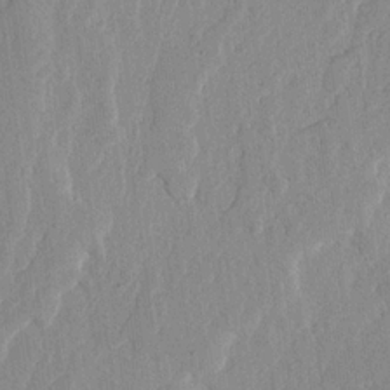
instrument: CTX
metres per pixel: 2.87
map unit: lHvf
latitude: 18.0444
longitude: -116.3467
